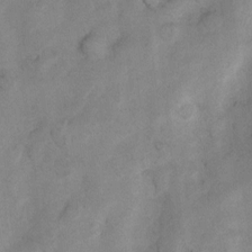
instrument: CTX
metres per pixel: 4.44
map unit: Nhu
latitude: 8.1389
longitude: -23.0080
